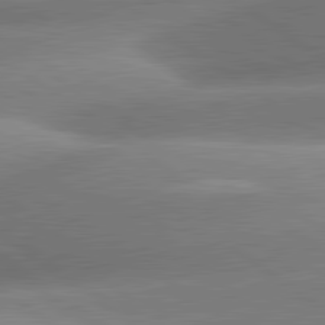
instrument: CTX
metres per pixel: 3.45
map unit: lApd
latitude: 81.2159
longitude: -157.4426
